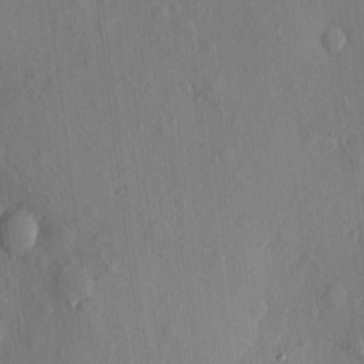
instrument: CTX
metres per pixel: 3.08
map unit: eHh
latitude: 4.7813
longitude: -73.4049
